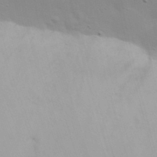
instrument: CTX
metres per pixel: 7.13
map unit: Nhu
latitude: 20.8947
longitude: -73.1215
